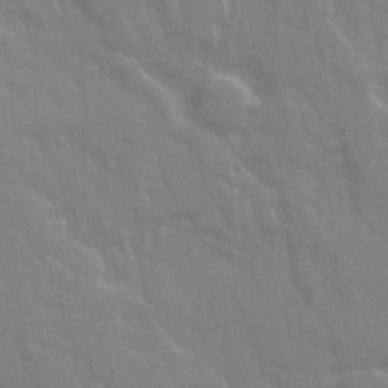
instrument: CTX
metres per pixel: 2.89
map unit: Ave
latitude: 20.9514
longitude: -134.4412
